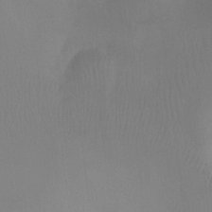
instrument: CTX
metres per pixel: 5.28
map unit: Ht
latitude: -8.9353
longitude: -33.7639
